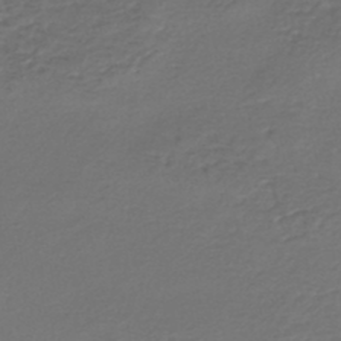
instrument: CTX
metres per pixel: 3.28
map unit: HNhu
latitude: -47.5588
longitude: 95.6344
